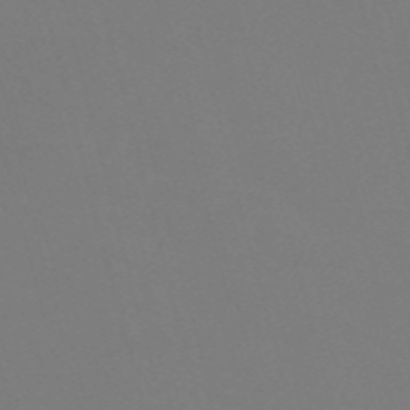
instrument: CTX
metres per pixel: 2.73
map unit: Nve
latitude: -57.4832
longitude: 53.4643
